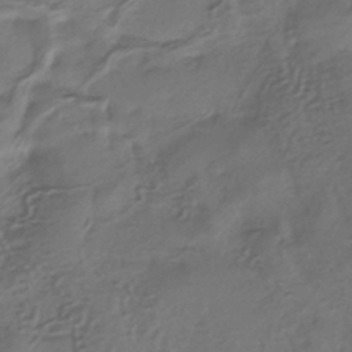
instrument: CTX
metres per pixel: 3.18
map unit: HNhu
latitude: -41.6533
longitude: 94.4440
